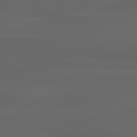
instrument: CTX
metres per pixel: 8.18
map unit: lApd
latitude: 80.2711
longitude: -116.8947
